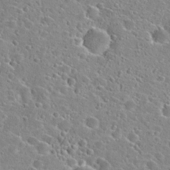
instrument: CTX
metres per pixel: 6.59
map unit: Hto
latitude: 24.2711
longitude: -46.2712
